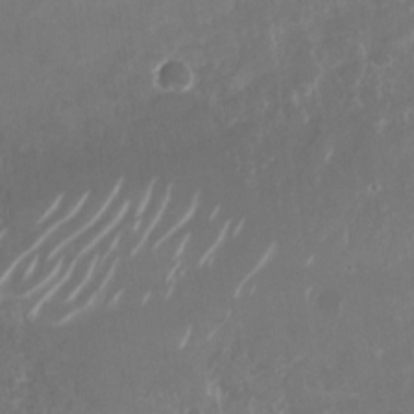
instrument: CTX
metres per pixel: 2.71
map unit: Nhu
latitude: -28.8786
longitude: -70.3656
